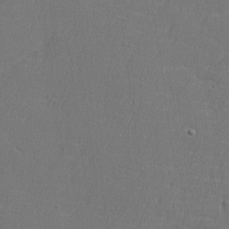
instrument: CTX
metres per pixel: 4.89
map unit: lHvf
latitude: 24.3845
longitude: 141.2754
